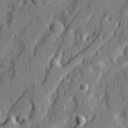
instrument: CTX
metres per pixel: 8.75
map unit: Ave
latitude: 20.7813
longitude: -128.7813
